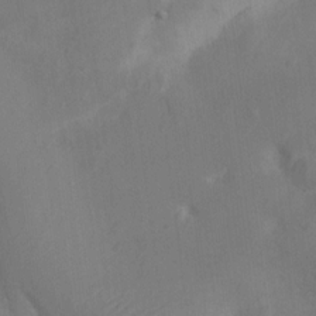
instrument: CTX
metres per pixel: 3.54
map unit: Nhu
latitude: 10.6491
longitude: -27.6694
